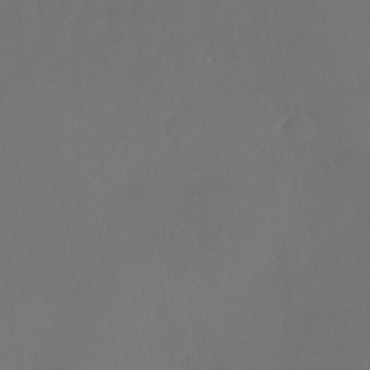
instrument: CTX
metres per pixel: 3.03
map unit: Nhu
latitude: -27.6155
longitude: -57.7827
